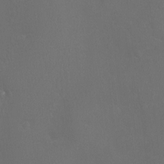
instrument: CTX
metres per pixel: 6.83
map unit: Htu
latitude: -7.4265
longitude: -33.1403
